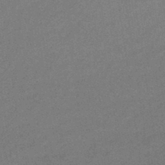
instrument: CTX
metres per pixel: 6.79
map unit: HNhu
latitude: -43.7099
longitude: 90.5007
